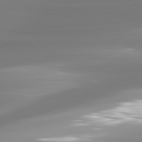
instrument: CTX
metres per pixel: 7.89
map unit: lApd
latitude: 81.3293
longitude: -134.5357
